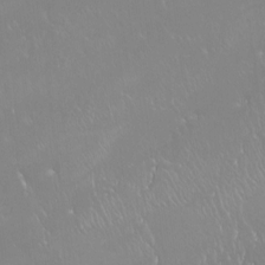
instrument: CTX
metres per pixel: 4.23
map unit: Htu
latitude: -16.2362
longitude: -46.7813
